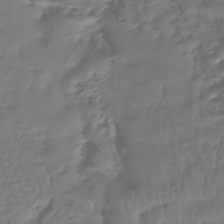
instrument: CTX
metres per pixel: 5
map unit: HNhu
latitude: -42.8408
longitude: 102.3495
